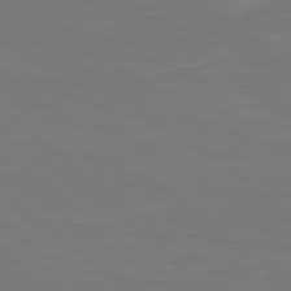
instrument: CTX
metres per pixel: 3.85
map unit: lApd
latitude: 79.2159
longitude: -174.8191
